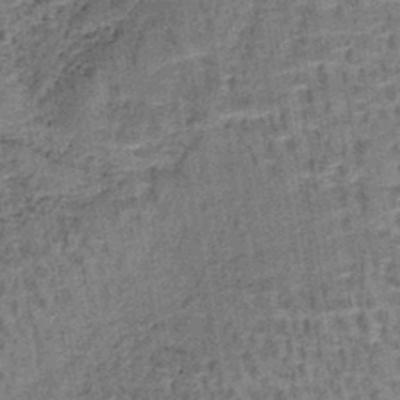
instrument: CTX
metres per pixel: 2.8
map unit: lHb
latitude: -41.2187
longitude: 57.8611
